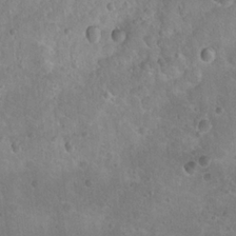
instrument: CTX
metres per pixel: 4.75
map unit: Nhu
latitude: 18.3278
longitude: -32.8758
